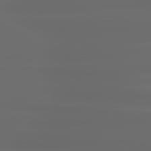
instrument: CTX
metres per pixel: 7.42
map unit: lApd
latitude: 80.7624
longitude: -137.2726
